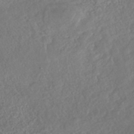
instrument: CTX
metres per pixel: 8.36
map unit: Nhe
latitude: -40.7463
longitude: -110.3656
